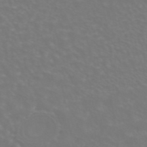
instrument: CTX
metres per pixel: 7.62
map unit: ANa
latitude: 43.1970
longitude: 23.1809
